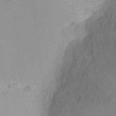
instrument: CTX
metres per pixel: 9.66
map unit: Ht
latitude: -8.4062
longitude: -35.5371
